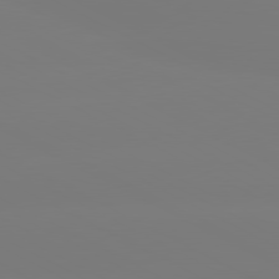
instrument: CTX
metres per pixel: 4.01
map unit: lApd
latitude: 80.4601
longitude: -148.4601
